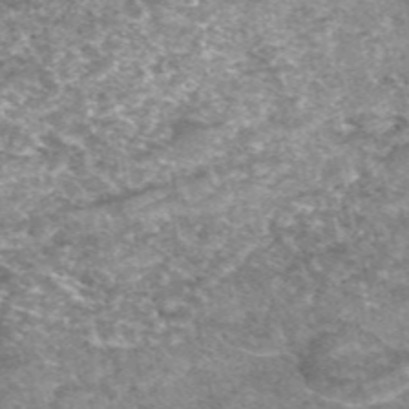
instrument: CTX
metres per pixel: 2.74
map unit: eAb
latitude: 48.7624
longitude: 122.4440
